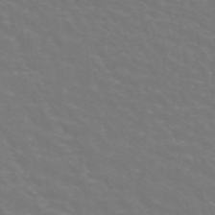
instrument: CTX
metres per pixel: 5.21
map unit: ANa
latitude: 44.4790
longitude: 29.5399
